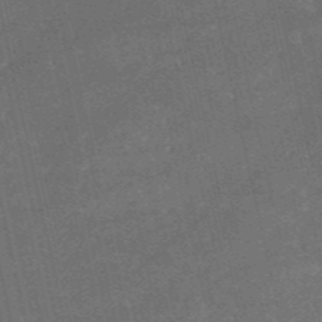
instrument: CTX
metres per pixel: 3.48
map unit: HNb
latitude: -52.5951
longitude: -40.7057
